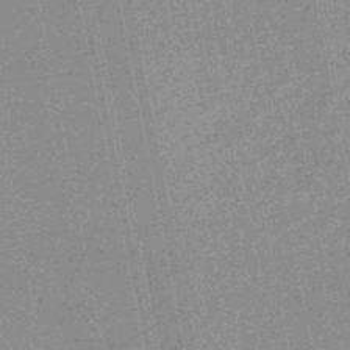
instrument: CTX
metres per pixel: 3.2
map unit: HNhu
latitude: -48.5574
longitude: 99.4454
